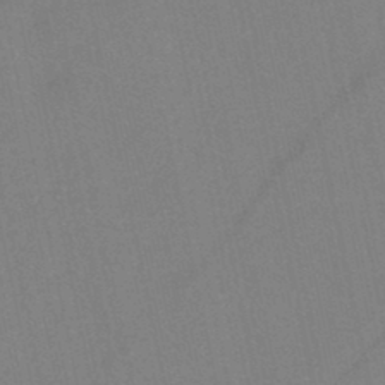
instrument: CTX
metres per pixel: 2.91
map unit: HNb
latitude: -45.4832
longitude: -41.5749
